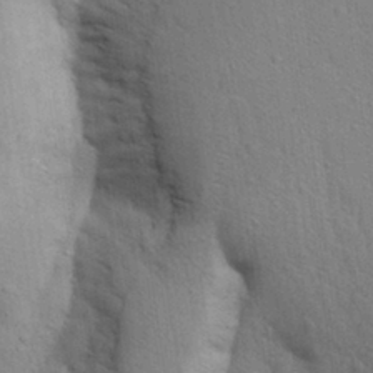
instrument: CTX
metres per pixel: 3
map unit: Aa
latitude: 29.2159
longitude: -147.4049
